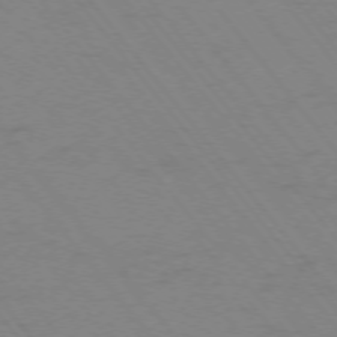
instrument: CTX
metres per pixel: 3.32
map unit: Ap
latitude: -75.5399
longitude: -69.6127
